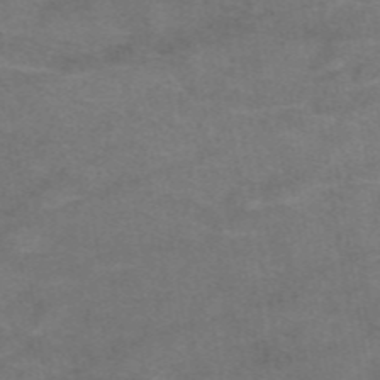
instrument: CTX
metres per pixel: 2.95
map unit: eAb
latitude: 47.2159
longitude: 102.2362
